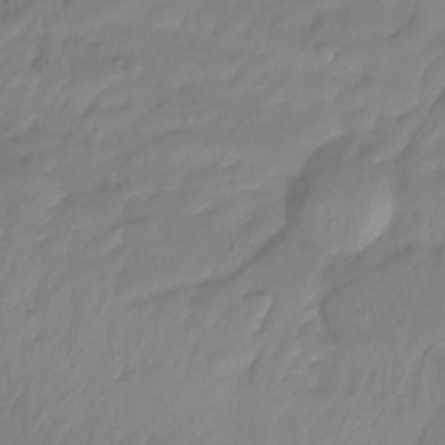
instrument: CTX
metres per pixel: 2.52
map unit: Nhu
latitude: -12.1039
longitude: -63.6694
